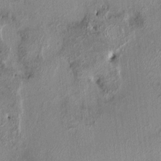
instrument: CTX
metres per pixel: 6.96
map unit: HNhu
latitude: 6.8947
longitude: 0.5007
